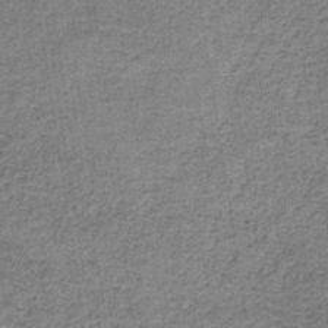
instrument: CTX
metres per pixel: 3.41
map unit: HNb
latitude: -34.9542
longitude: 53.9745
